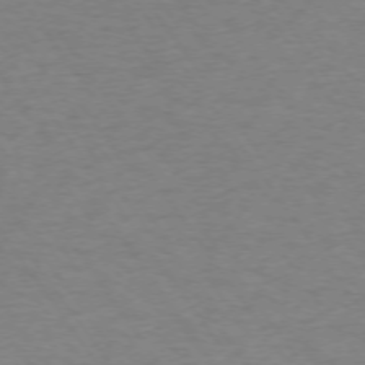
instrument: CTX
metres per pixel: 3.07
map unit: Ap
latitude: -74.5385
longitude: -79.9150
